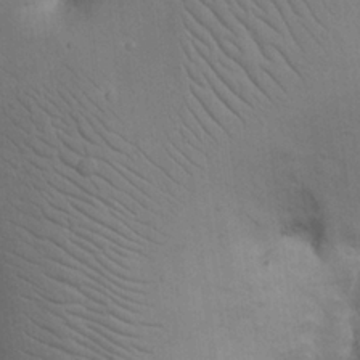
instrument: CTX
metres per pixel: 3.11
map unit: Nhu
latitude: 19.3859
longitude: -74.0255
